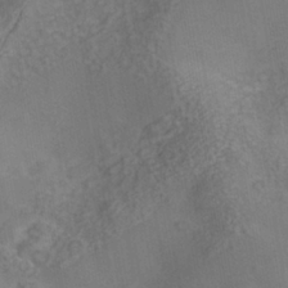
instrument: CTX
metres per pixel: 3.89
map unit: Nhe
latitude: -40.4629
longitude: -99.9717
